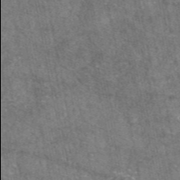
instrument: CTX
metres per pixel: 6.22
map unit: eAb
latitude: 47.1592
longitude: 122.0094
